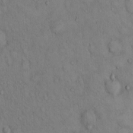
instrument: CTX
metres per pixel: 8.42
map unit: Hto
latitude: 13.1781
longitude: -59.4804
